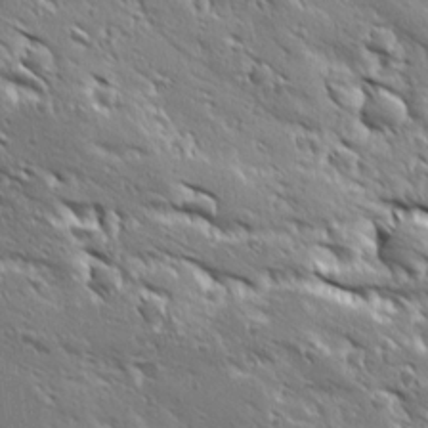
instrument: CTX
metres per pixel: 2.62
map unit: Ave
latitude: 19.2537
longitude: -137.1781
